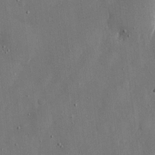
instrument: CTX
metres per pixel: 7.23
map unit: eHh
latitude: 10.2523
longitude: -69.6694
